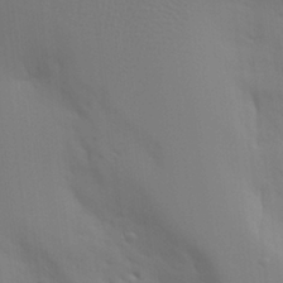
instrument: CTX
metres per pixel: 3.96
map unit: Aa
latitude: 26.4601
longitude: -131.5183
